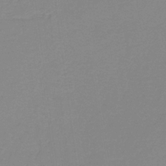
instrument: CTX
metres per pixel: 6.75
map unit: HNb
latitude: -36.5573
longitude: 54.9164
